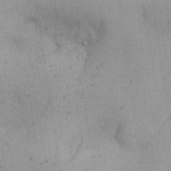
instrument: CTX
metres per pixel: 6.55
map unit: Nhu
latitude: 26.7624
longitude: -68.0633
